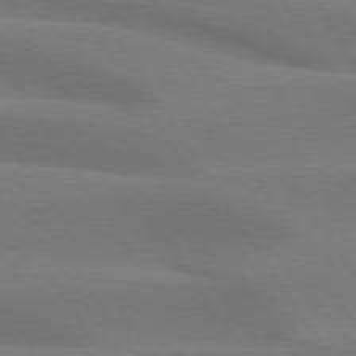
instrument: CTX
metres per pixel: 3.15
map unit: lApd
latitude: 74.9325
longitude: -66.4979
